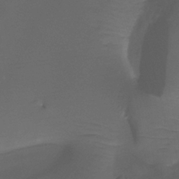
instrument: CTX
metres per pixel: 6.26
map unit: Htu
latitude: -13.3699
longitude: -46.8758
